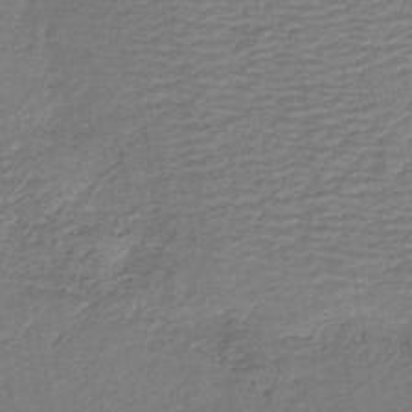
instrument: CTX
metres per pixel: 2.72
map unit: HNb
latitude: -42.2550
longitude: 50.8786
